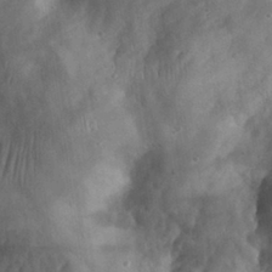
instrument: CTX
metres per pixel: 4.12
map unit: eHh
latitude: 30.4790
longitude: -72.7058
